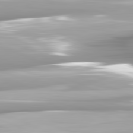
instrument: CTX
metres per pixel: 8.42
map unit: lApd
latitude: 81.9150
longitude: -147.4616
